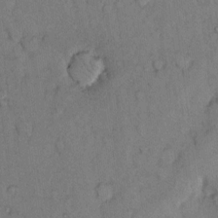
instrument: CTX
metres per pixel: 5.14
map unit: Hto
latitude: 11.3293
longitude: -61.9906
